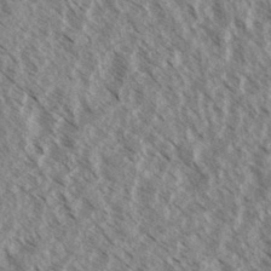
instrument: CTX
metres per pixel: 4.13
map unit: eHh
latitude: 34.5356
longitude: -140.1955
